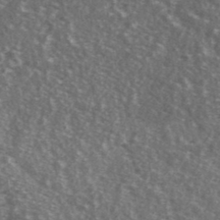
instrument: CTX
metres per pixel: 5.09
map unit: Ave
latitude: 39.3671
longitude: -109.0647
